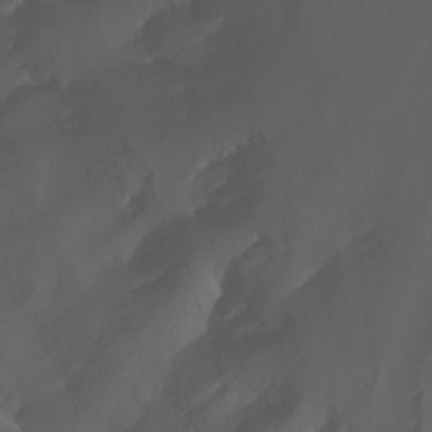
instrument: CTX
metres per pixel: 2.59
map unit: Nhu
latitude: -15.0676
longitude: -57.3292
